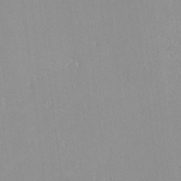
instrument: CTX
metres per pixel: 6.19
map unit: lHvf
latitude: -12.3495
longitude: -105.0837
